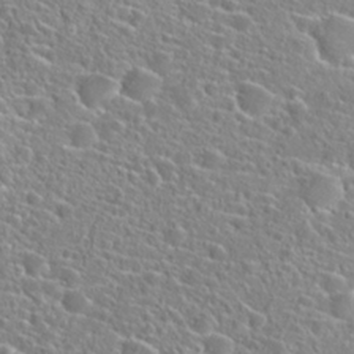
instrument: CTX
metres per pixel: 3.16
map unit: Hto
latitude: 24.1199
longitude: -45.3104
